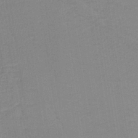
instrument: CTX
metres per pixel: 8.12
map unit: lHb
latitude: -40.6707
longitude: 53.1809
